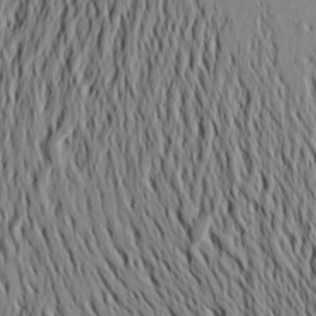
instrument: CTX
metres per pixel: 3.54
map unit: Aa
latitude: 23.1970
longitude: -146.9136
